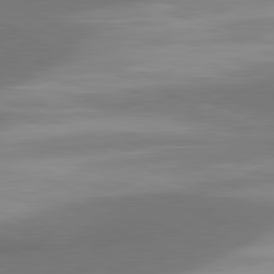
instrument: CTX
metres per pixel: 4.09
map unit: lApd
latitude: 81.5371
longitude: 163.5399
